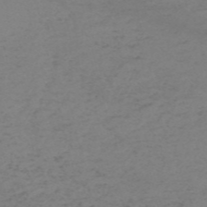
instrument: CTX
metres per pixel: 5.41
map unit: HNb
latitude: -54.8219
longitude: -46.6869
